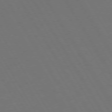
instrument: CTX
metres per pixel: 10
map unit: Hpe
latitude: 73.4616
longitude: -127.8772
